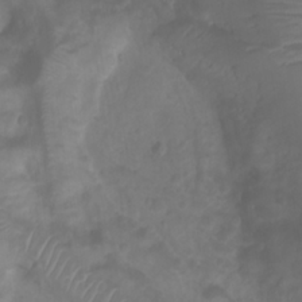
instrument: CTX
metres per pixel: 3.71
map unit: Htu
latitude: 2.6868
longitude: -22.0633
